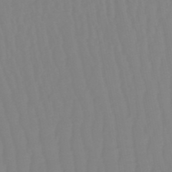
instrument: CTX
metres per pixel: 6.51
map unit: eHb
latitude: -50.8219
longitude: 74.1984
